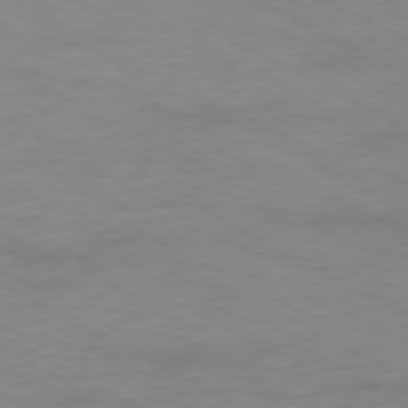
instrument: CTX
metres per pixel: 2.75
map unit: Ap
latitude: -76.9353
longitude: -74.5357
